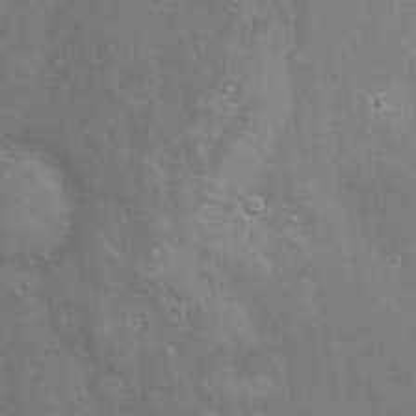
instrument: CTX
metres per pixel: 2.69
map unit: Hve
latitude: -10.4251
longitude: 175.0675
